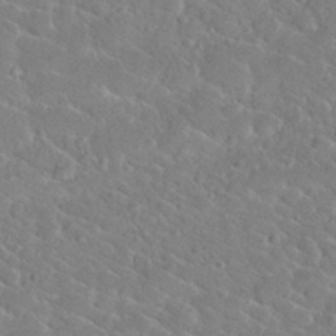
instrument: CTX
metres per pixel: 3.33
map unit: Nhu
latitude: 29.4804
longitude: -52.5168
